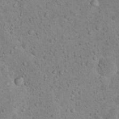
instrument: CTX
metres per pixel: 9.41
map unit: Nhu
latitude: 14.0255
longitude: -28.2711
